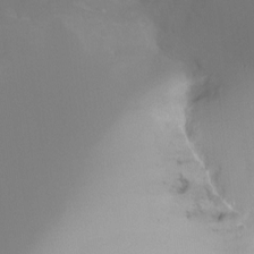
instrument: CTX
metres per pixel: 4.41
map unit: Ht
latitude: -6.5384
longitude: -29.4993
